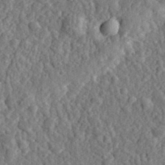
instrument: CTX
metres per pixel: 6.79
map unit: eHh
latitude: 35.3670
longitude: -80.5357
